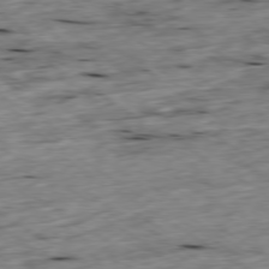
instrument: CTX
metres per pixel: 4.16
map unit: Ap
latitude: -79.4454
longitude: -88.7436
